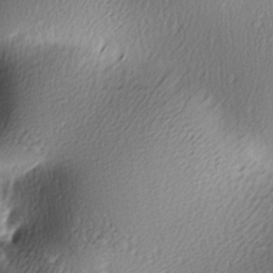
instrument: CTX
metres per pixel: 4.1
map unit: lAa
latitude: -6.4629
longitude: -123.1970
